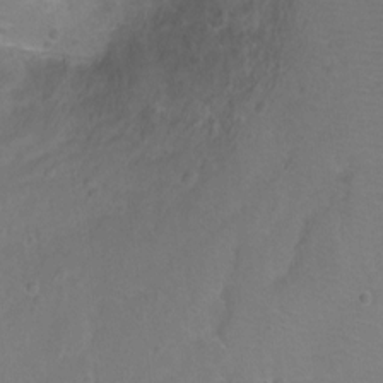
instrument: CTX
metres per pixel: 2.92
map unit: Hto
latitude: 3.0269
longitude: -33.1025
